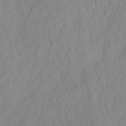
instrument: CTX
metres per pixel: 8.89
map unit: Aa
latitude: 27.1592
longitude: -141.4993
